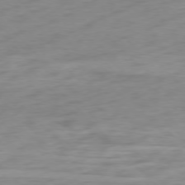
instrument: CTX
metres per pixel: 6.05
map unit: Ap
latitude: -76.9731
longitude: -78.8569
